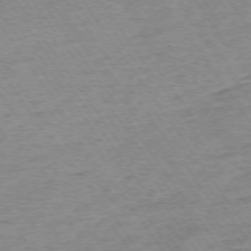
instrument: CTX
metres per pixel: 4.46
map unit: Ap
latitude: -74.8408
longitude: -84.3467
